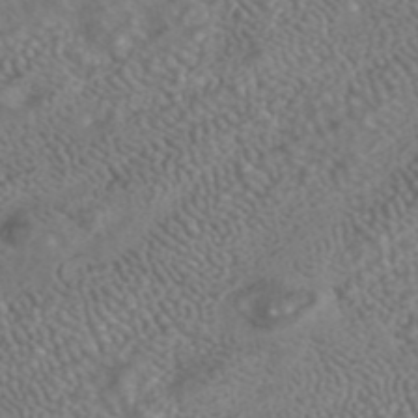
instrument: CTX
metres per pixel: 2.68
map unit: ANa
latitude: 42.5924
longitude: 23.6533
